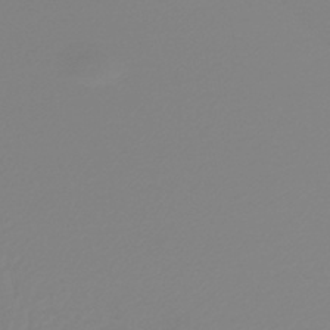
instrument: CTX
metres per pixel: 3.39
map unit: lHb
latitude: -44.8975
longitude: 74.2740
